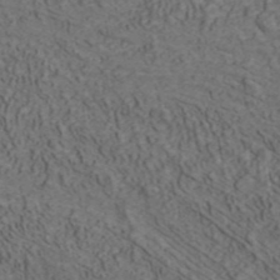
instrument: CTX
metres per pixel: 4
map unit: ANa
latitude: 42.5546
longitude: 30.4062
